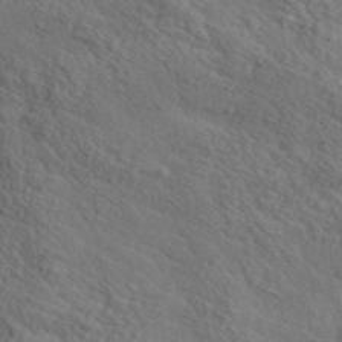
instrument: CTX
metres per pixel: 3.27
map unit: lHvf
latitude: 37.6505
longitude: -87.2915
